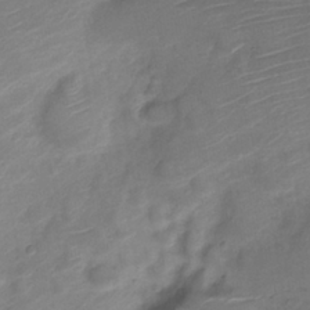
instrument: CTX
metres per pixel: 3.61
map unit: Nve
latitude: -19.8989
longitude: 106.1228
